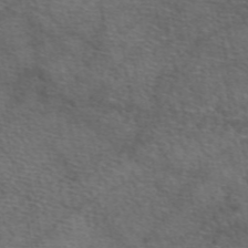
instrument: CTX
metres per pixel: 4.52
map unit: eAb
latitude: 49.9150
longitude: 111.1998
